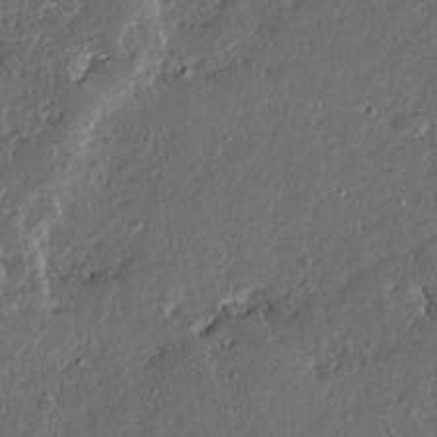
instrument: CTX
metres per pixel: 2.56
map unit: Ave
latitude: 14.0822
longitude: -138.0633
